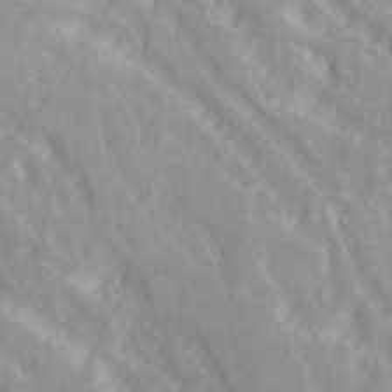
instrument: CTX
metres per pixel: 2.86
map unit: Ave
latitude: 21.6694
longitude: -134.1766
